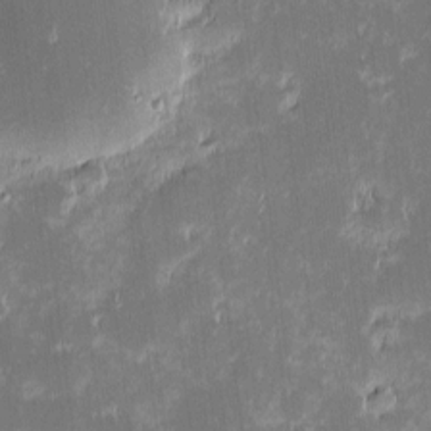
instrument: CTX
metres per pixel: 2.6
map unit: eHh
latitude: -2.2739
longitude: -85.5938
